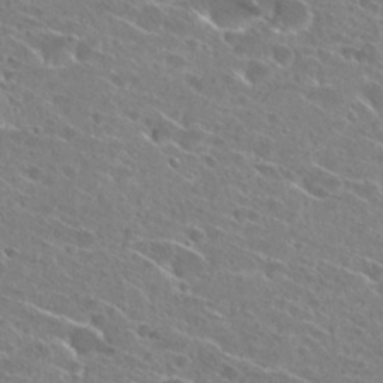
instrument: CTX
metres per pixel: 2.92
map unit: Hto
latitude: 27.1403
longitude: -44.7435
